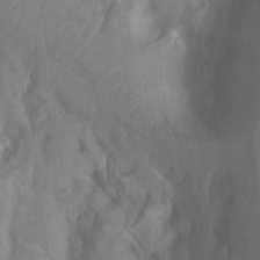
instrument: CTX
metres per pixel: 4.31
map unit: Nhu
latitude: -13.6722
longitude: -24.6301
